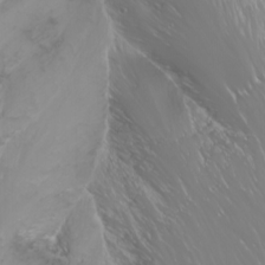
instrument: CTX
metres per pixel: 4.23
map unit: Nhu
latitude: -11.7100
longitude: -63.5371
